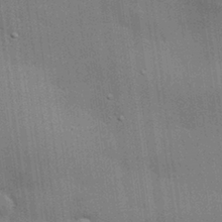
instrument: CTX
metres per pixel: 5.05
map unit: eHh
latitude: 29.3293
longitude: -82.7624
